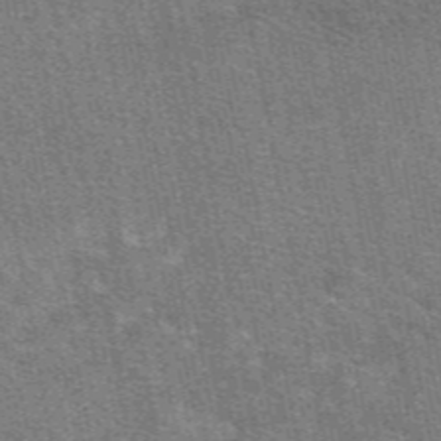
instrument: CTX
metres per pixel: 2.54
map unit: eAb
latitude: 48.5168
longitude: 116.6707
